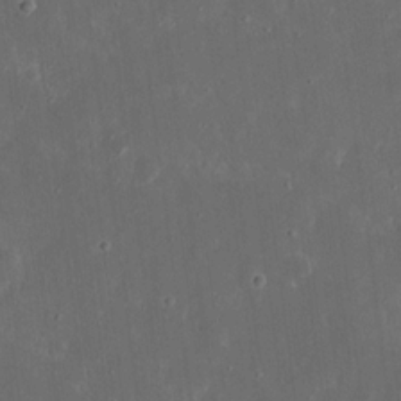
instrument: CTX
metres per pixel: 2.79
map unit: eHh
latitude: 17.5749
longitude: -73.4616
